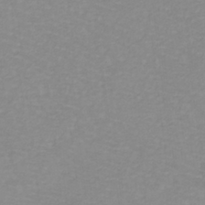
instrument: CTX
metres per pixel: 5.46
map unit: lHb
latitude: -40.0094
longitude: 65.5210
